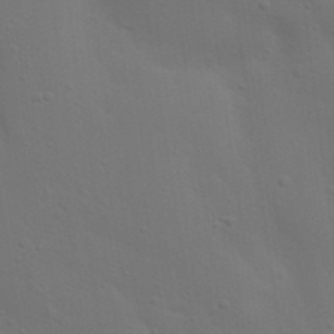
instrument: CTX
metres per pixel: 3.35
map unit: Nhu
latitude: 22.6679
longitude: -73.1970
